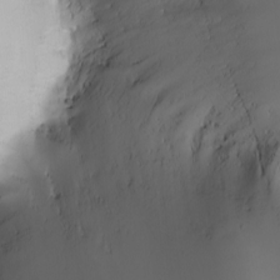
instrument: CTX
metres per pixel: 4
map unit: Nhu
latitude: -4.9541
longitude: -92.5168
